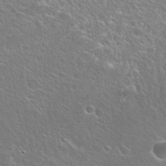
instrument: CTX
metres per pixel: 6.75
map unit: Hto
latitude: 25.2537
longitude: -44.8191
